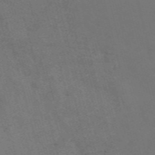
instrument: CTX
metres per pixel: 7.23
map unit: Nve
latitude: -58.1605
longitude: 51.9178
